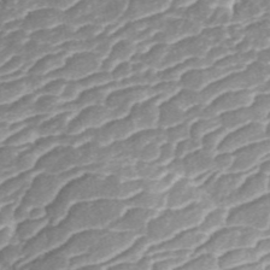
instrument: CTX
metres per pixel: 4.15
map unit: ANa
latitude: 44.5735
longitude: 38.9541
